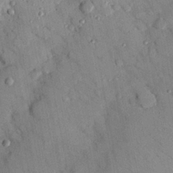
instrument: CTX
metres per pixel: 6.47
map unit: Nhu
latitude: 25.0269
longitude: -73.1593
